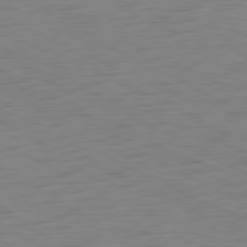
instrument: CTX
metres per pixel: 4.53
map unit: Ap
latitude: -81.1053
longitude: -60.9891
